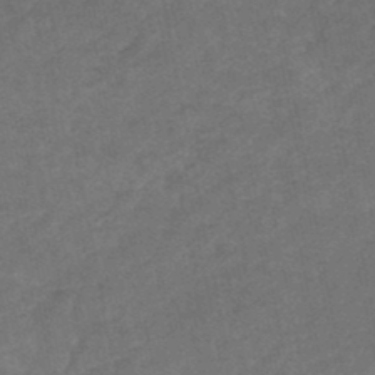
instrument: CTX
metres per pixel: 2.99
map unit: HNhu
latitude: -47.3698
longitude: 90.3684
